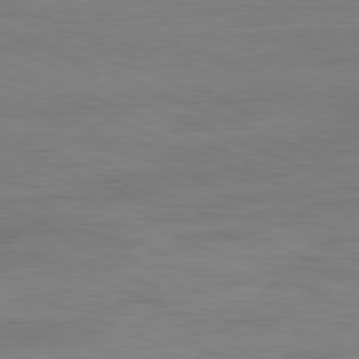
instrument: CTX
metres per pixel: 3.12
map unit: Ap
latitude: -81.5588
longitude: -81.5560
